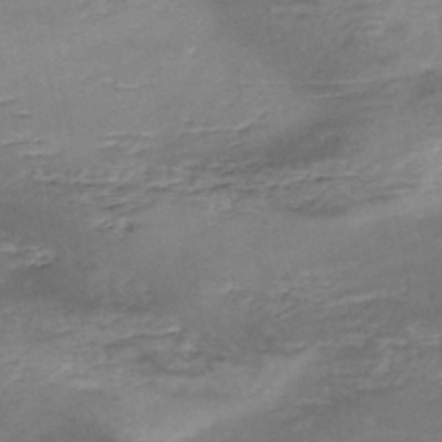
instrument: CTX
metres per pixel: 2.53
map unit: Nhe
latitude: -47.9367
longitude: -170.7813
